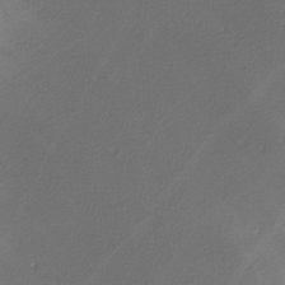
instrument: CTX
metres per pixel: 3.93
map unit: lHvf
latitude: -12.0661
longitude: -102.9702
